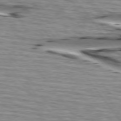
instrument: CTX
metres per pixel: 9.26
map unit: lApd
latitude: 74.7246
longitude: -72.2523
